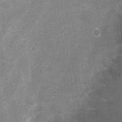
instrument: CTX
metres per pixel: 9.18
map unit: Nhu
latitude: 2.3656
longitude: -17.8772
